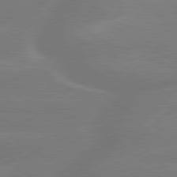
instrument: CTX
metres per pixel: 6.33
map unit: lApd
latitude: 79.7072
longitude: -143.6883
